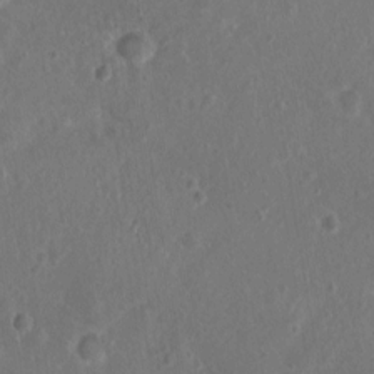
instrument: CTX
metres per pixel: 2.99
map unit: Nhu
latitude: 1.6316
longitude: -15.1781
